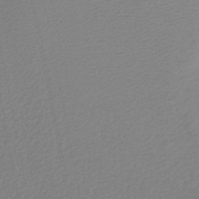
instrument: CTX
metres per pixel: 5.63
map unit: lHb
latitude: -44.8030
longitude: 75.1620
